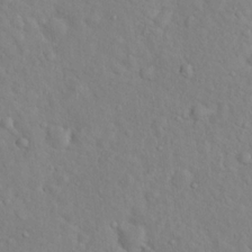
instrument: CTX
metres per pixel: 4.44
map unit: Hto
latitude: 17.0081
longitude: -53.2537
